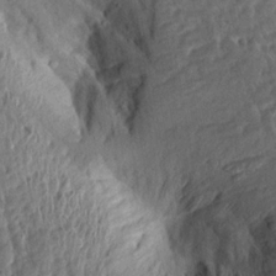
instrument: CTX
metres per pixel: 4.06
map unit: Aa
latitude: 14.2901
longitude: -144.5357
